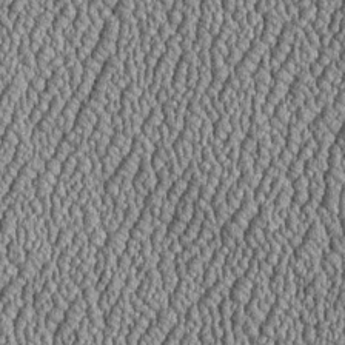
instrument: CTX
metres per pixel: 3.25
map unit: Htu
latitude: -6.4818
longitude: 156.4818
